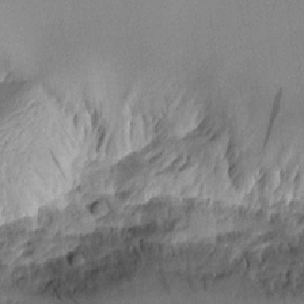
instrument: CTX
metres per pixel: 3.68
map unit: Aa
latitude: 11.1970
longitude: -126.7813
